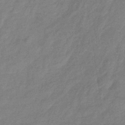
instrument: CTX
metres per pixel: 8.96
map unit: eHb
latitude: -33.4833
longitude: 75.1054
